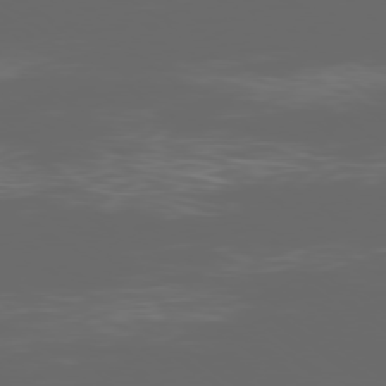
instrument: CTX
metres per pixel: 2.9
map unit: Ap
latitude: -79.5588
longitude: -59.8772
